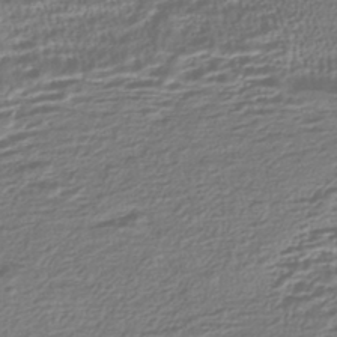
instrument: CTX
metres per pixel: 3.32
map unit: HNhu
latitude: -43.5588
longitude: 99.8422
